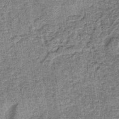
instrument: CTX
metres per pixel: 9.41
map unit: lHb
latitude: -38.3495
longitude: 64.1984
